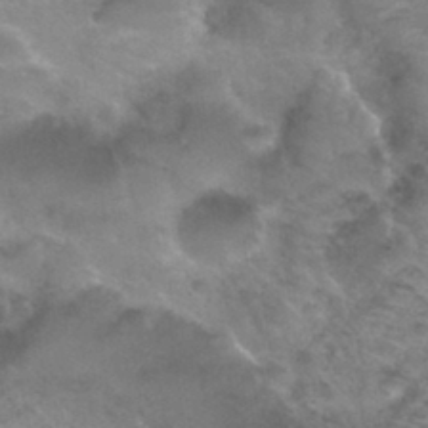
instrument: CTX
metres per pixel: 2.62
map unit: Hto
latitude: 33.5938
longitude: -47.3860
